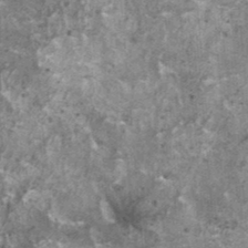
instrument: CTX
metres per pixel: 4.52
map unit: HNhu
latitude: 1.6882
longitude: 5.0297
